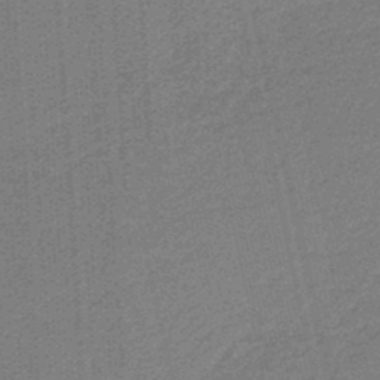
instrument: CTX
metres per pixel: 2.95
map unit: HNb
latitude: -38.4440
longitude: 54.3873
